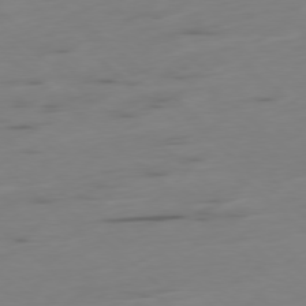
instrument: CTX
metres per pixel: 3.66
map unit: Ap
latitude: -78.6329
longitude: -61.5182
